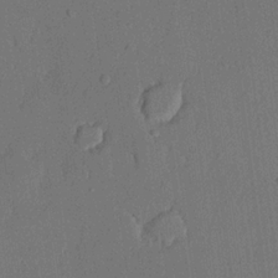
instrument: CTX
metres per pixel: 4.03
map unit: lHvf
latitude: 20.8191
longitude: 144.4818
